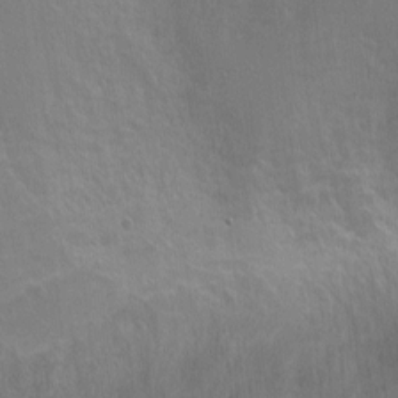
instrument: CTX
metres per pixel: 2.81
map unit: Ht
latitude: 0.6679
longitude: -44.6112
